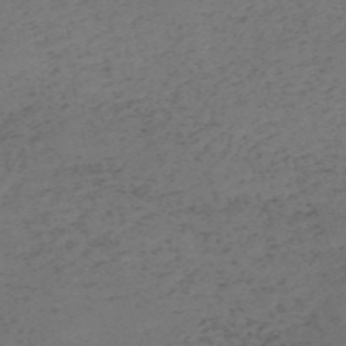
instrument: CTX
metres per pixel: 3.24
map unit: HNb
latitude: -55.6911
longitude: -43.7828
